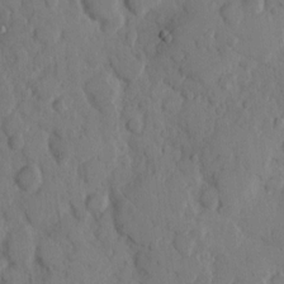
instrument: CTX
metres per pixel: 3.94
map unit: eHh
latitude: 9.2537
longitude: -64.8191
